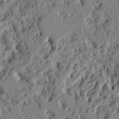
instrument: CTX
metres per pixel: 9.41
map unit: Ht
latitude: 8.8947
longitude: -77.6505
